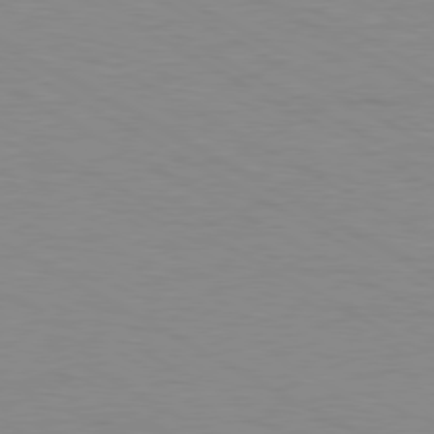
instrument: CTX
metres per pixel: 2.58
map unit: Ap
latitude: -80.5763
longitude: -51.7449
